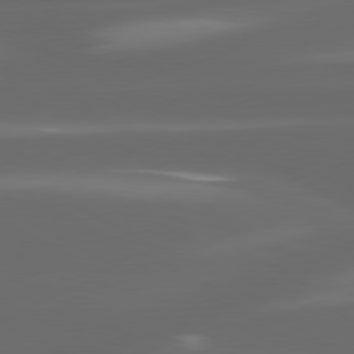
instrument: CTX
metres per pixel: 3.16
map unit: lApd
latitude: 80.4979
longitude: -145.5749
